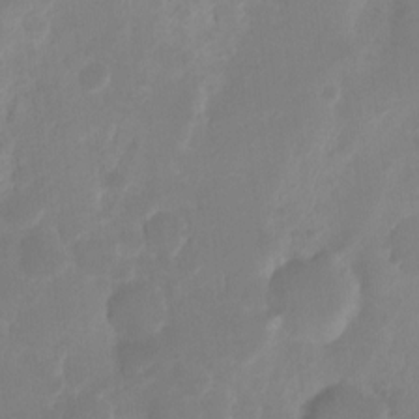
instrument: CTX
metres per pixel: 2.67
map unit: Hto
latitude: -8.5385
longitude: -45.0269
